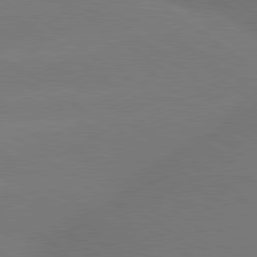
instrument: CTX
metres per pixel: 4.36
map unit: lApd
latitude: 79.7261
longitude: -150.7435
